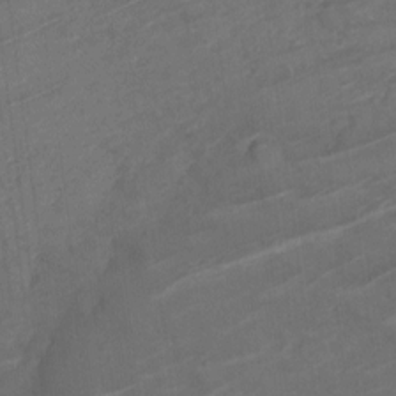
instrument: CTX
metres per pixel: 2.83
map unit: Nve
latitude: -19.3132
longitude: 107.7100
